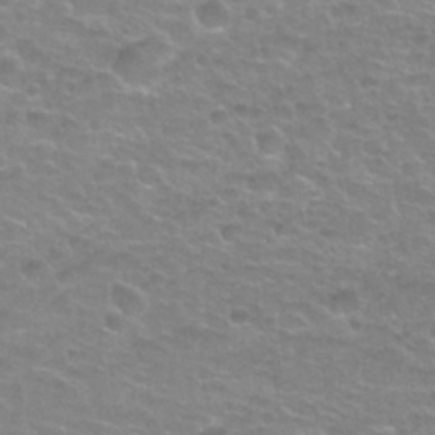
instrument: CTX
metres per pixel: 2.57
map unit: Nhu
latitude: 27.4049
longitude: -53.3482
